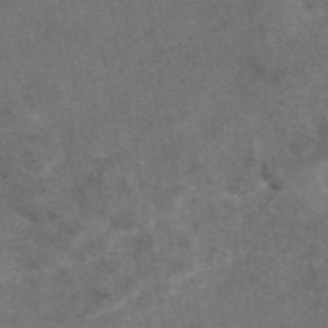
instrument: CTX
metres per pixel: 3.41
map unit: eAb
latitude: 47.4994
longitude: 109.2376
